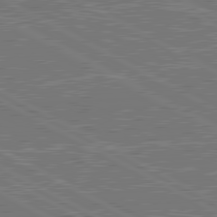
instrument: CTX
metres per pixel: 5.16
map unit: lApd
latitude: 80.8191
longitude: 118.8408
